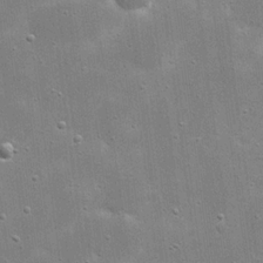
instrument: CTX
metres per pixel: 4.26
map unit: eHh
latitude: 21.1970
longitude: -66.8380
